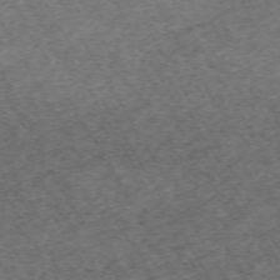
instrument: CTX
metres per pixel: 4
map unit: Hpe
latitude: -70.5763
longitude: 17.1054
